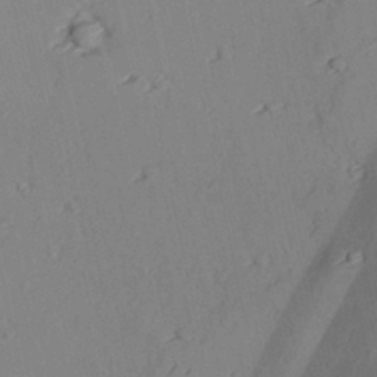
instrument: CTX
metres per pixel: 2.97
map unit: lAvf
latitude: 26.7624
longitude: -110.4223
